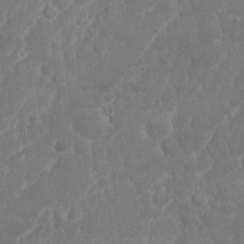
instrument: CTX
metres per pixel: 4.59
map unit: Nhu
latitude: 24.1199
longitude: -59.6127
